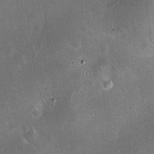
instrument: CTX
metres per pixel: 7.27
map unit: HNhu
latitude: 11.4616
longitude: 11.1431
